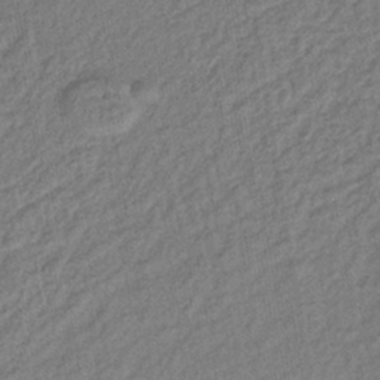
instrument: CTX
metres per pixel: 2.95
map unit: lHb
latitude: -38.0283
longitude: 63.4265
